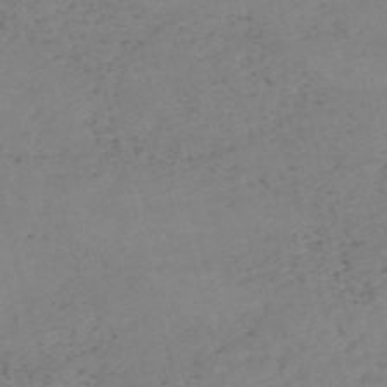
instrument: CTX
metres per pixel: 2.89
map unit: HNb
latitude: -54.2362
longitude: -49.5371
